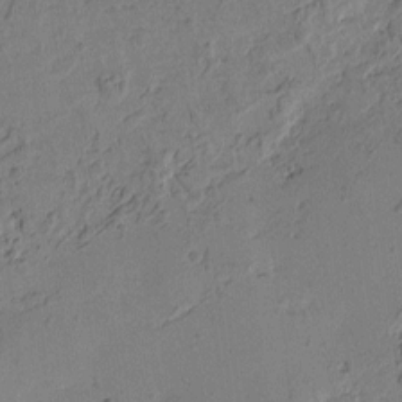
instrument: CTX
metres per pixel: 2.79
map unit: Htu
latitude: -1.8612
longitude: -175.8772
